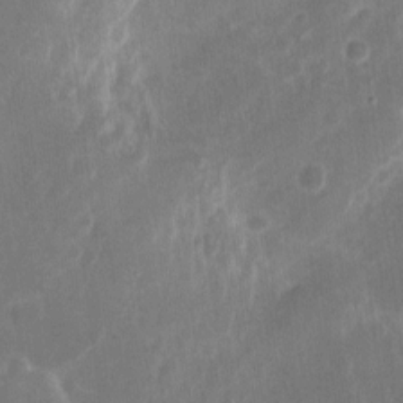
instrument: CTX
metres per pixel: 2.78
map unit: eHh
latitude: 9.4993
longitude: -71.4993
